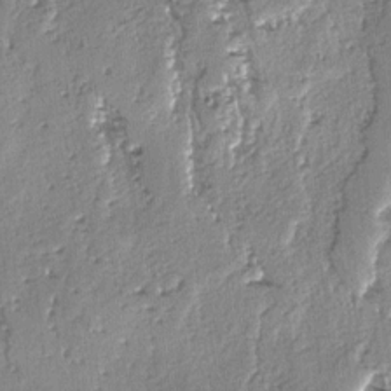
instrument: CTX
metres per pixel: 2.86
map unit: lAvf
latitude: -4.2739
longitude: -112.5924
